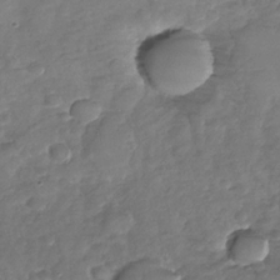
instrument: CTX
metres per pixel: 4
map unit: Nhu
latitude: -30.6707
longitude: -59.8017
